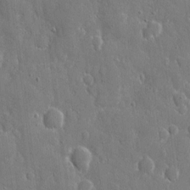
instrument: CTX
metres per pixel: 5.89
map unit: eHh
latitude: 9.1025
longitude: -70.2333
